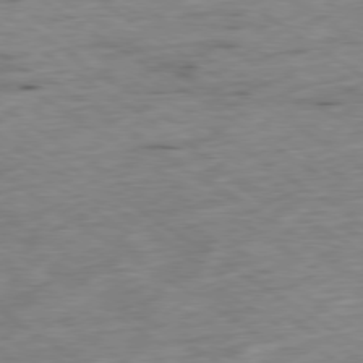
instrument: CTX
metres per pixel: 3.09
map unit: Hpe
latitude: -79.0864
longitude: -21.3671
